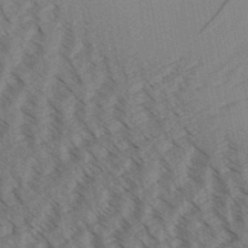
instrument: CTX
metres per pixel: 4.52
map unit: Aa
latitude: 31.8206
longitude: -138.7435
